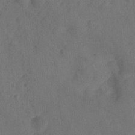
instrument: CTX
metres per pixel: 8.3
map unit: Hto
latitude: -10.2362
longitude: -36.3279
